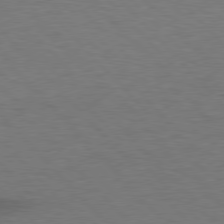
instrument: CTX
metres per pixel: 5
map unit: lApd
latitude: 77.5749
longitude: -58.8191
